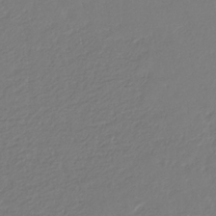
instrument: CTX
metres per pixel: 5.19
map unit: eHb
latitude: -29.8989
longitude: 67.3321
